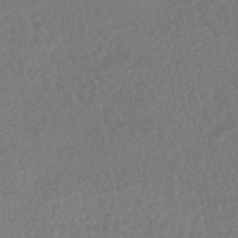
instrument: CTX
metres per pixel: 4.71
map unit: HNhu
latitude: -47.0864
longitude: 96.2929
